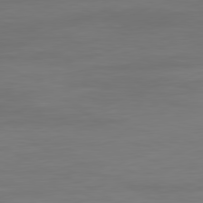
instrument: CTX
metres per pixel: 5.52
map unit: Ap
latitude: -81.5966
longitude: -86.2144
